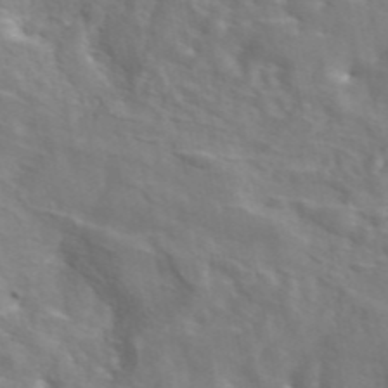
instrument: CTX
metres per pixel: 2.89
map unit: eAb
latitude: 45.2159
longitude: 117.2186
